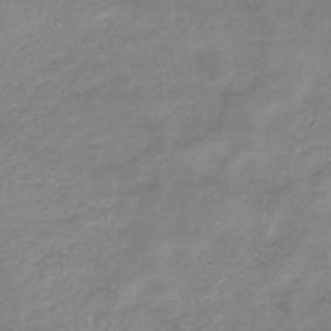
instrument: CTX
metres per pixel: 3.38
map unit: eHb
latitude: -33.7100
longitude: 71.3888
